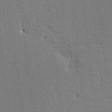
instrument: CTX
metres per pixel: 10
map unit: HNhu
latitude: 7.2915
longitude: -4.8191
